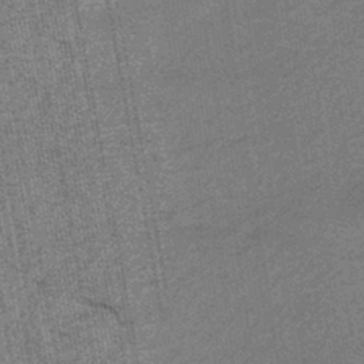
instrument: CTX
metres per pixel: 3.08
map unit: HNhu
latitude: -43.8989
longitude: 90.4629
